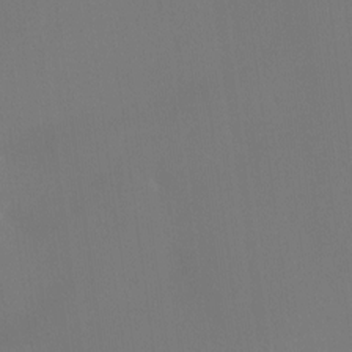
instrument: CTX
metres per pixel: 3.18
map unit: Htu
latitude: -14.2929
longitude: -48.3845
